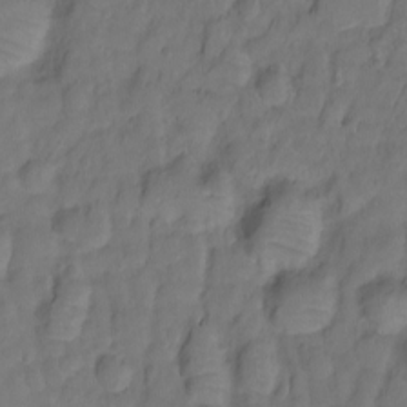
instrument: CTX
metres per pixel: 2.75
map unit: Ht
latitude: -9.2376
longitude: -36.3090
